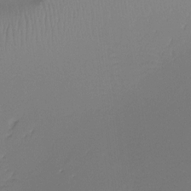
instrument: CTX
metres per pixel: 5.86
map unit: Ht
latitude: -15.8045
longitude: -45.4804
